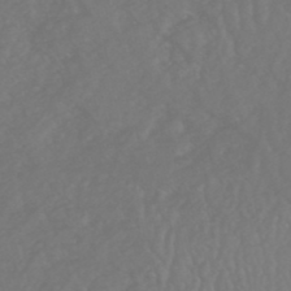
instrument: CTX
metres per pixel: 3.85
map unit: HNhu
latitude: -49.1054
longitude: 101.3320
